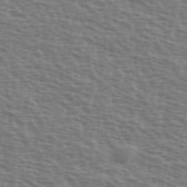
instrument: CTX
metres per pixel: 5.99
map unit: Ave
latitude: 38.1011
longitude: -113.2726
